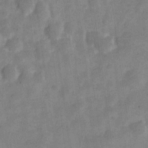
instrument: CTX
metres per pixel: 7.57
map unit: Nve
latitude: -24.3684
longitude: 106.6330
